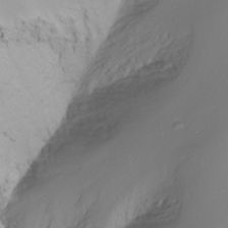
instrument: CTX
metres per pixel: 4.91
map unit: Nhu
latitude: -8.5574
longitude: -81.2537
